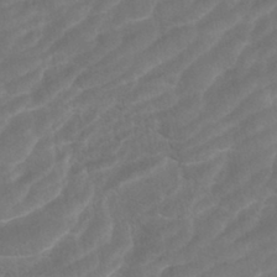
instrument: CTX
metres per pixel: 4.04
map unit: ANa
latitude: -43.0675
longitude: 108.5196
